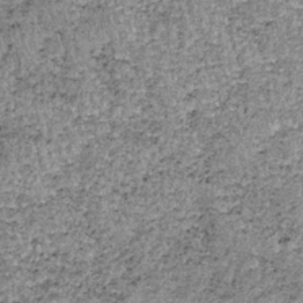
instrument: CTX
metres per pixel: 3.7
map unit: lHb
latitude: -37.2942
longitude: 66.8786
